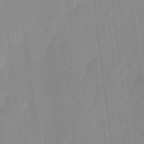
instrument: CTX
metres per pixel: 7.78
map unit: eHh
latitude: 9.0081
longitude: -68.5357
